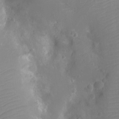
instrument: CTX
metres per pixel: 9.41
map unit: Ht
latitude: -10.0283
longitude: -22.8569
